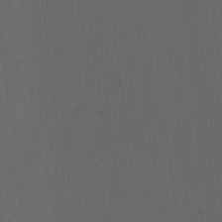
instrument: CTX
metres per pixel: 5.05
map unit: Nhu
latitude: -7.2943
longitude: -80.2333
